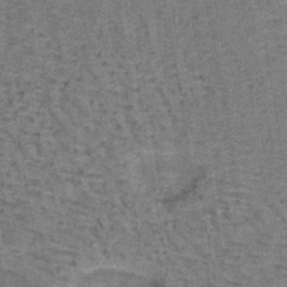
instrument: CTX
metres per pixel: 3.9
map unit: lHb
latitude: -40.3873
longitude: 57.7100
